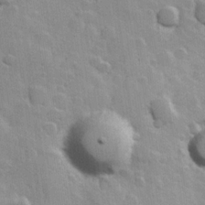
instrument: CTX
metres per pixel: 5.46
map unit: Hve
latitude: 23.8394
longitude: 148.2551
